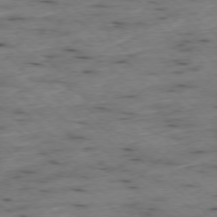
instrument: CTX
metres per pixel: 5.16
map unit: Ap
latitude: -77.6155
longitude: -89.6694
